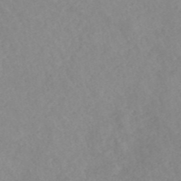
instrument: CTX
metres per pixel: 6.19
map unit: ANa
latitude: 42.8380
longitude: 27.1053
